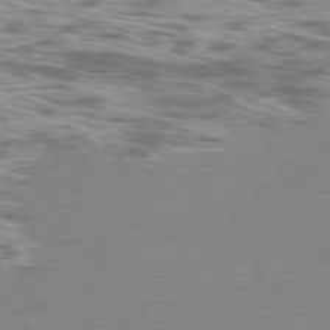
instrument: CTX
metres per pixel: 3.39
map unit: Ap
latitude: -77.1242
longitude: -68.0444
